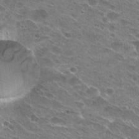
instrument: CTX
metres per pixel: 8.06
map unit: Hto
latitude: 23.8583
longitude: -41.9150
